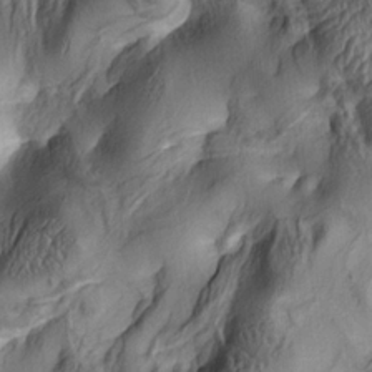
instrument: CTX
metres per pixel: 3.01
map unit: lAa
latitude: 4.7057
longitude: -112.5168
